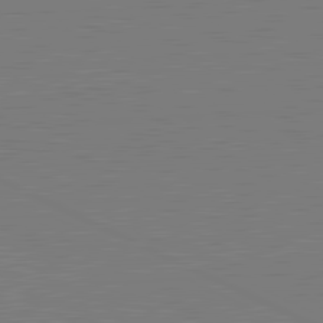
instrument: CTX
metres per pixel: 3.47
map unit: lApd
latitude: 81.4804
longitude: 150.5385
